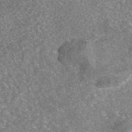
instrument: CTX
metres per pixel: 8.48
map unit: eAb
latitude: 45.3670
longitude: 107.5210
